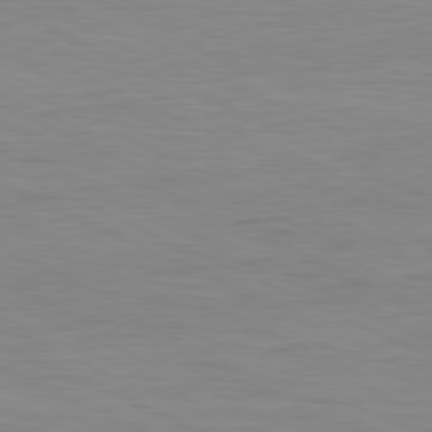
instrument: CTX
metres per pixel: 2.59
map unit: Ap
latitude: -81.4077
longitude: -75.5938
